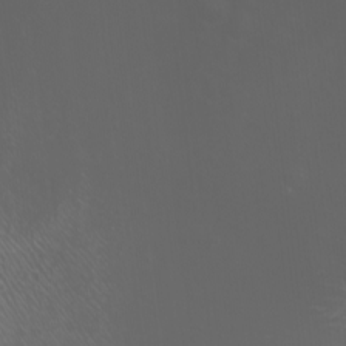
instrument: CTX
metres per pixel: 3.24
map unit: Nhu
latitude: -7.5021
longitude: -74.2900
